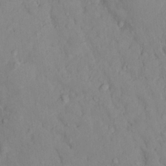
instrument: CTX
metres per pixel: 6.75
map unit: Nhu
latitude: 12.3656
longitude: -29.2537
